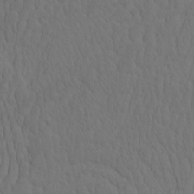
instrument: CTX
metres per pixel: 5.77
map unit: eHh
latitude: -2.4817
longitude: 15.1243
